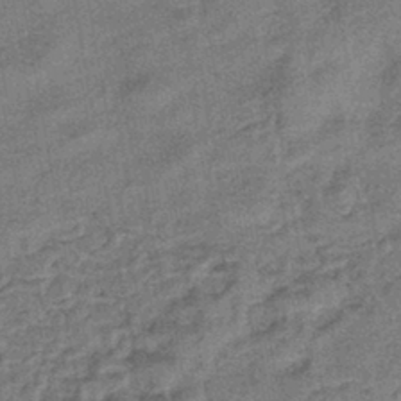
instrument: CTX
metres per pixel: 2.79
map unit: eHb
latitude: -42.6896
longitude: 82.6329
